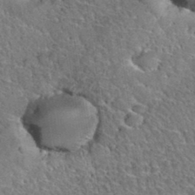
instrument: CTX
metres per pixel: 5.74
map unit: Hto
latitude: 35.0458
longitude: -46.5924
